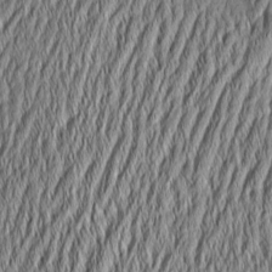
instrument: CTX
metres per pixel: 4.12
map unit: Aa
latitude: 6.3845
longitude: -129.4048
